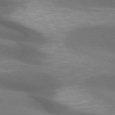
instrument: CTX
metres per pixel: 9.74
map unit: lApd
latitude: 72.9325
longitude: -51.1970
